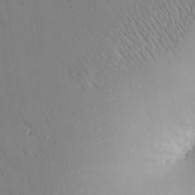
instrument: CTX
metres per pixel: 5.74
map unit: eHh
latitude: 0.2522
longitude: 17.0298
